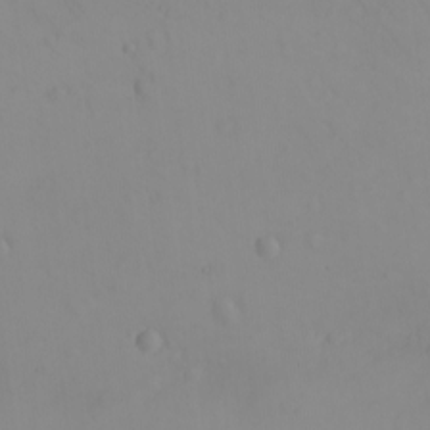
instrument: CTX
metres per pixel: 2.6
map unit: eHh
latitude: -9.2187
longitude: -68.1011
